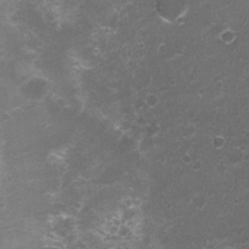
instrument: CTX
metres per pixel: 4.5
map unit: Nhu
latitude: 3.8583
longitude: -17.6316
